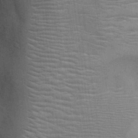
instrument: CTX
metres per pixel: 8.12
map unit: Ht
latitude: -3.8233
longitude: -15.3104
